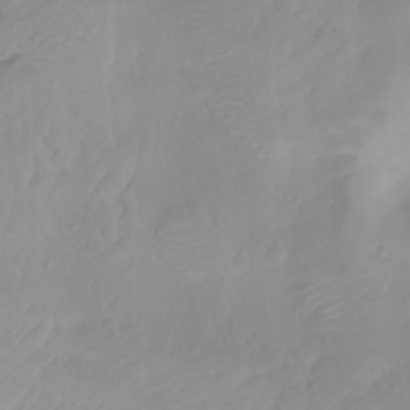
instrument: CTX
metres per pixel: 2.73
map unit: Nhu
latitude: -4.5384
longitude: -84.9136
